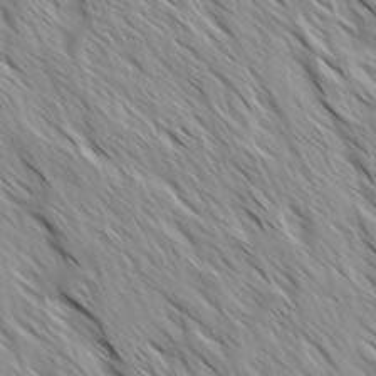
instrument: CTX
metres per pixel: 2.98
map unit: Ave
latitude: -1.7667
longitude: -112.5735
